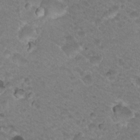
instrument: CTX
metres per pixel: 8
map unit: Nhu
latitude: 18.8191
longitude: -32.8758
